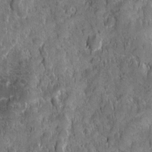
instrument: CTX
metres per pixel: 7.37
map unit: Ave
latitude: 9.9528
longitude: -104.9325
